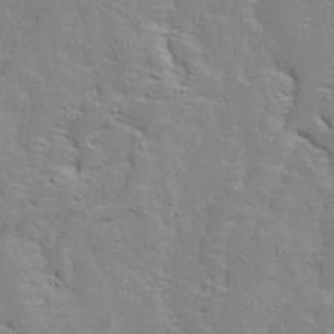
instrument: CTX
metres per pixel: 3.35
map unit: Ave
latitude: 13.3482
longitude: -135.4048
